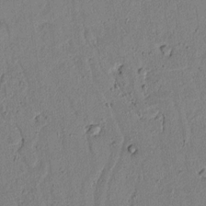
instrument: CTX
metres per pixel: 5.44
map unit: lAvf
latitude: 6.5924
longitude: 168.2172
